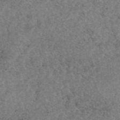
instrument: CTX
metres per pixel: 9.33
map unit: eAb
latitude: 45.2159
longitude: 114.3873
